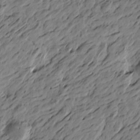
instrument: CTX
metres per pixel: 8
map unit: Htu
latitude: -5.3698
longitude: -178.8380
